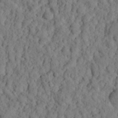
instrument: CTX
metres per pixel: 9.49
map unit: eHh
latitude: 25.6316
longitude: -79.2159
